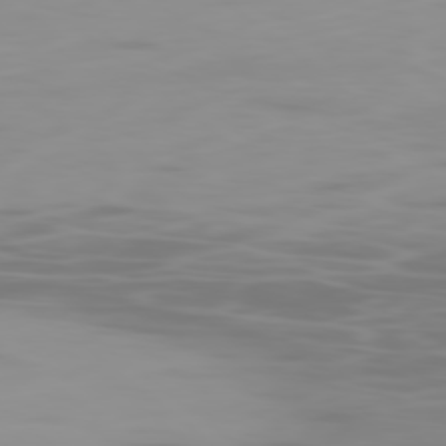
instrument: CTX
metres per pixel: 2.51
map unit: Ap
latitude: -79.9367
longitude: -69.1781
